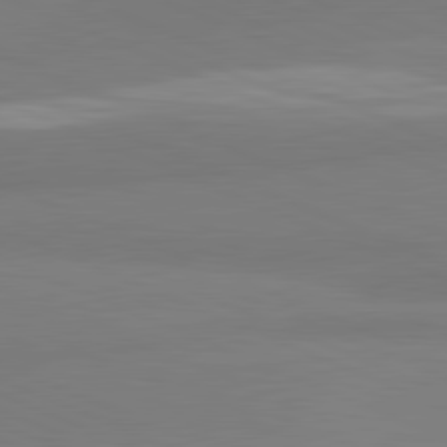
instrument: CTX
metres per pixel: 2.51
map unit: lApd
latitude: 81.7639
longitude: 177.4265
